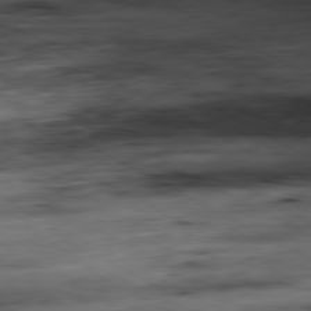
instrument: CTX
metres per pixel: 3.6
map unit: Ap
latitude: -80.8219
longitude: -83.6127
